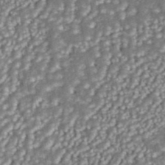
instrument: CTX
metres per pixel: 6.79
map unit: ANa
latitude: 43.7072
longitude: 36.3117
